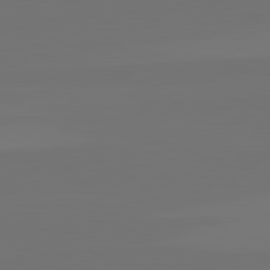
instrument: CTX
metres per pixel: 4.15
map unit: lApd
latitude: 82.3845
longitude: 144.7274
